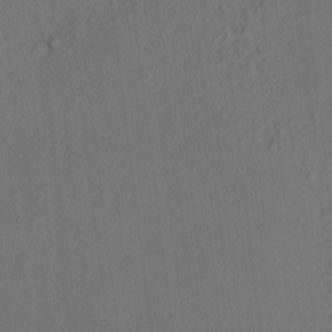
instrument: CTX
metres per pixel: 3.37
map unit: HNhu
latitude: 7.5182
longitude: 16.3307
